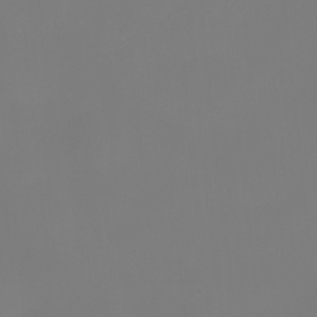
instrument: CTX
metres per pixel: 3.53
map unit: eHh
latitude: -4.8786
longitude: -87.1970
